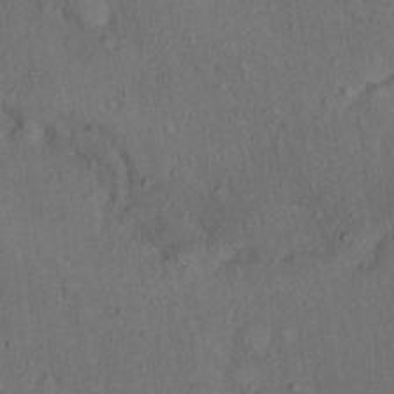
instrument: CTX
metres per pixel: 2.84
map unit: Hto
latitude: 15.6694
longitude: -61.5371
